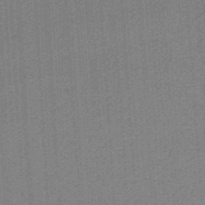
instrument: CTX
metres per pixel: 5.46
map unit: HNb
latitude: -38.1039
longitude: 54.2362
